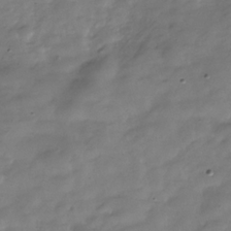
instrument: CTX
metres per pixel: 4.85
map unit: Hve
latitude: -30.7274
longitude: 91.4644
